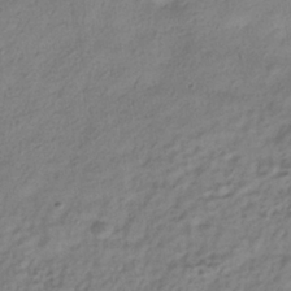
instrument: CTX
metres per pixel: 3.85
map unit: HNhu
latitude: -39.6155
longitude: 101.9178
